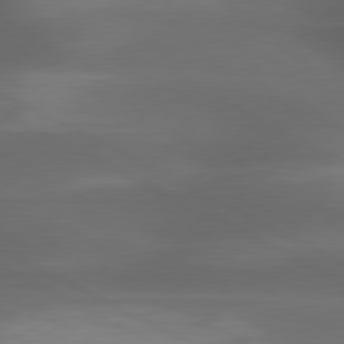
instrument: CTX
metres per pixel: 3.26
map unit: lApd
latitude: 79.7261
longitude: -119.7260
